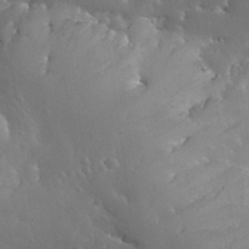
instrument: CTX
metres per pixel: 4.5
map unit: Nhu
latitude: 30.5168
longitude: -57.4993
